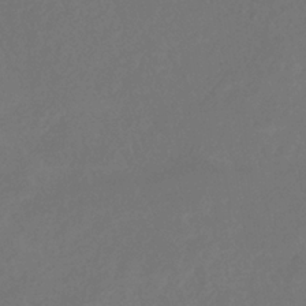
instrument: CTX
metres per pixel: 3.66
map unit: eHb
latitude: -35.3321
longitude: 78.8030
